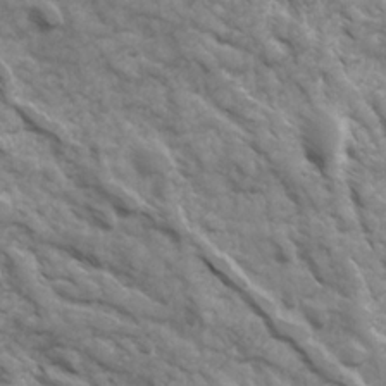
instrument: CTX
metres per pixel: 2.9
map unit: Ave
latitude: 17.1214
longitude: -131.7639
